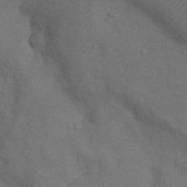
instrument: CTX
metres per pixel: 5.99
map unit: Nhu
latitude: 8.4034
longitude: -24.4978
